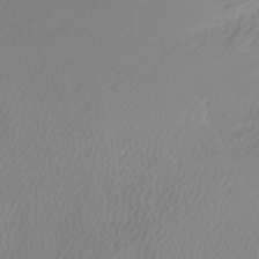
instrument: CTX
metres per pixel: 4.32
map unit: lHb
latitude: -41.1242
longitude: 68.0283
